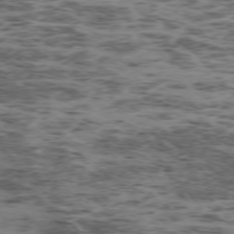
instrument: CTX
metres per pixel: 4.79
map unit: Ap
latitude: -75.4644
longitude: -78.8947
